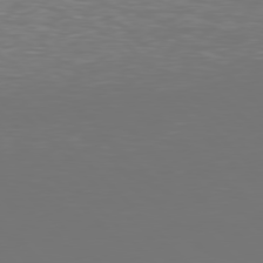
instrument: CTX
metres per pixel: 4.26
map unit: Hpe
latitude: 77.2915
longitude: -170.5546
